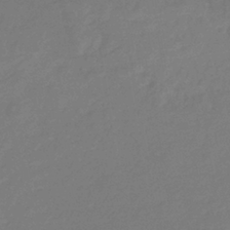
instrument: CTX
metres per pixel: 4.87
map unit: eHb
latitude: -37.0486
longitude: 78.8219
